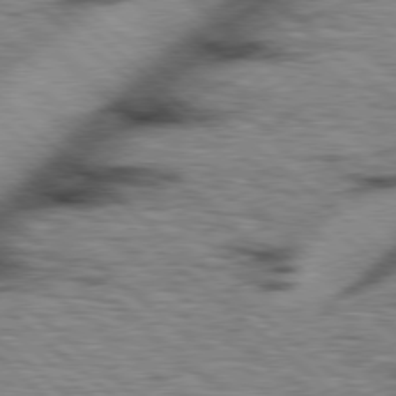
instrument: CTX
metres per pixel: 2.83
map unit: Hpe
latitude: 78.0822
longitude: -156.1955
